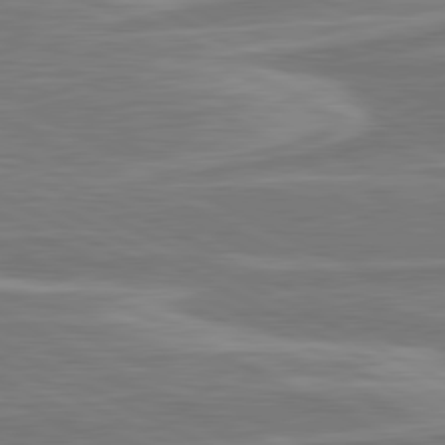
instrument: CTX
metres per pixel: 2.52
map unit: lApd
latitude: 80.8947
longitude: -174.2901
